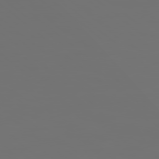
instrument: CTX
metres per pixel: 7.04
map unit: Hpe
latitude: 78.3656
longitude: 177.3132
